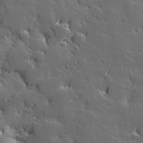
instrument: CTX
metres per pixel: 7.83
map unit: Hve
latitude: 27.0836
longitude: 144.8219
